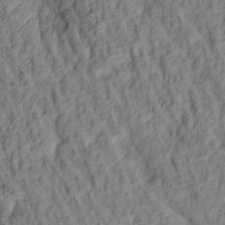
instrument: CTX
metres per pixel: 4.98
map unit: lAa
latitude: 4.6490
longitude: -116.3656
